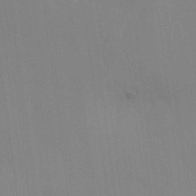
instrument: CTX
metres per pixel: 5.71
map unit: Nhu
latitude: 23.8772
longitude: -63.1403
